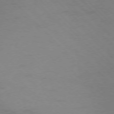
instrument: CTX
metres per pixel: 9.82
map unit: Ap
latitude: -77.0864
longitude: -68.9703
